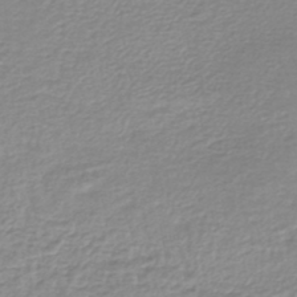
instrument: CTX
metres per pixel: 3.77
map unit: lHb
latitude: -44.3873
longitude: 65.7289
